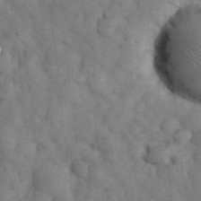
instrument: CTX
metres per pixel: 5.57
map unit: eHh
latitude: 31.7639
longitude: -66.7624
